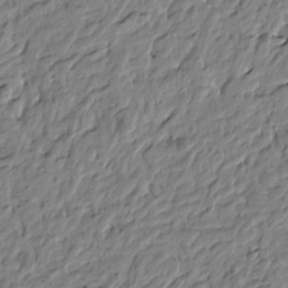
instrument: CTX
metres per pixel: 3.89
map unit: Htu
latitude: -4.4629
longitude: 179.4832
